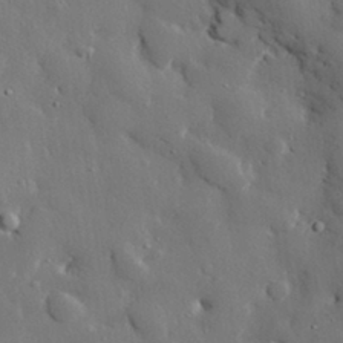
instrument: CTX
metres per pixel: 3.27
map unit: eHh
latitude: 30.1578
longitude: -80.6868
